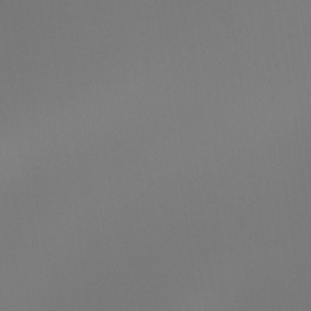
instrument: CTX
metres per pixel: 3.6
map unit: Hto
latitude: -7.7477
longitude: -47.5749
